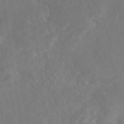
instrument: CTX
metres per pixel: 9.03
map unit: eAb
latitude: 46.5546
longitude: 127.1242
